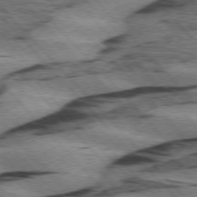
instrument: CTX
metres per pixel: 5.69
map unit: lApd
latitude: 75.4426
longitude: -78.6491
